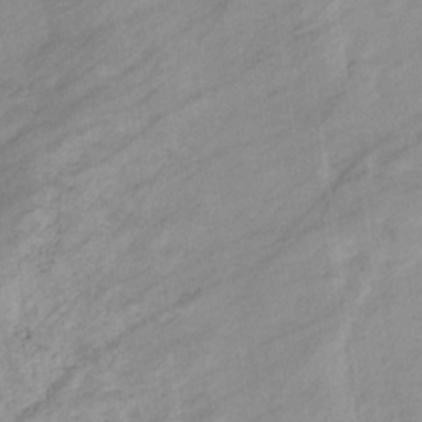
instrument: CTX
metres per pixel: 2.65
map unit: eHb
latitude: -33.2187
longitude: 70.9164
